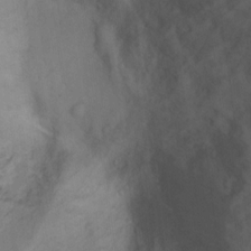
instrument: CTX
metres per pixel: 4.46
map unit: Ht
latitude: 11.0081
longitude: -32.5357
